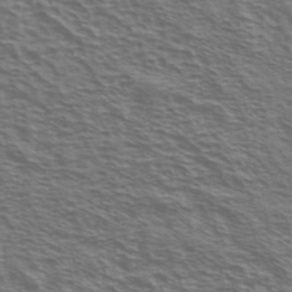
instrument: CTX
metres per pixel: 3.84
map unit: Ave
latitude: 37.9339
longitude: -109.2726
